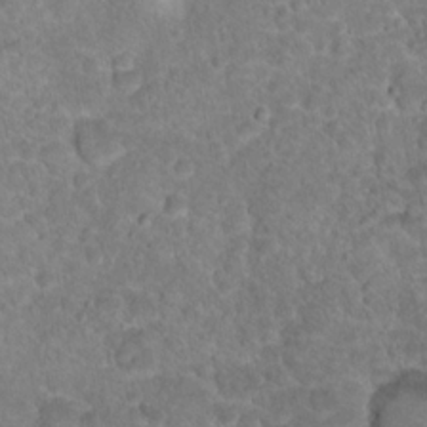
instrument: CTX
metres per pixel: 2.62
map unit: Hto
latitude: 18.9702
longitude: -34.3089
